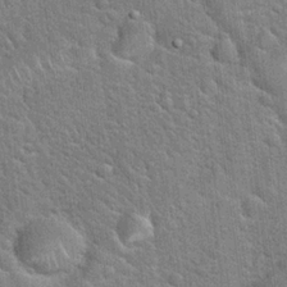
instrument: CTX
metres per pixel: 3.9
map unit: Hto
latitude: 20.4223
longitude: -51.5560
